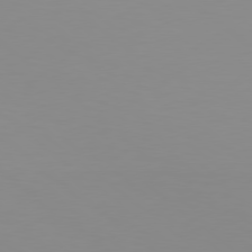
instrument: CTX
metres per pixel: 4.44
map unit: Hpe
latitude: 78.3845
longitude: -142.1011
